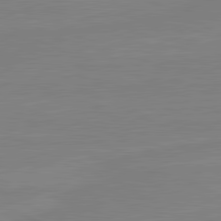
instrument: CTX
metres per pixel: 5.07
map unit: lApd
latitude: 81.4237
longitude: -177.0458
